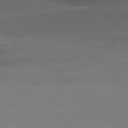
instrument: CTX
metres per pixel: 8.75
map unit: Hpe
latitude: 77.9339
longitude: -126.3467
